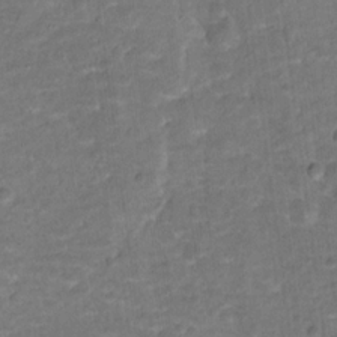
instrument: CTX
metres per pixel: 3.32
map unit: Hto
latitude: 15.8773
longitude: -37.0459
